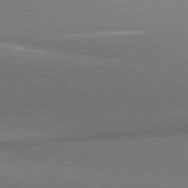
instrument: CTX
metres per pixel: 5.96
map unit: lApd
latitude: 81.0836
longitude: 135.9745
